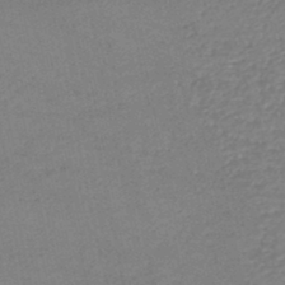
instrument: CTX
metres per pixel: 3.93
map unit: lHb
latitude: -46.4818
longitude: 61.5777
